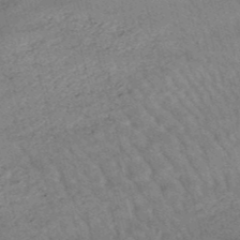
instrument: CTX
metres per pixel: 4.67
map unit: lHb
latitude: -48.4629
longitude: 76.6707
